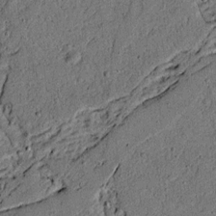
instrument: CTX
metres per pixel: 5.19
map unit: lAvf
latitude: 4.0633
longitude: 168.4440
